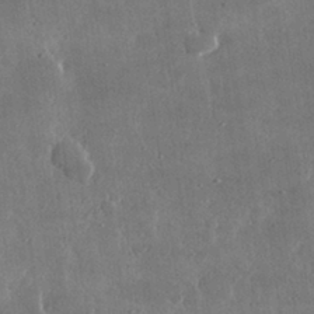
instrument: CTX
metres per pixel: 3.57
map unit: lHvf
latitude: 31.9717
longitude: -91.2726
